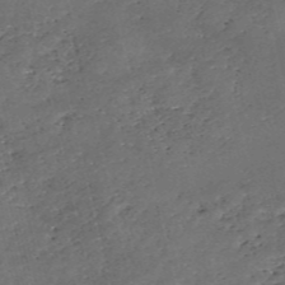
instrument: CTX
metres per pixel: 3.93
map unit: eHh
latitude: -54.8786
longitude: -91.1214
